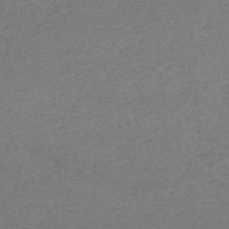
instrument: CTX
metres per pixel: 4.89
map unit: HNb
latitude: -55.1242
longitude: -46.1956
